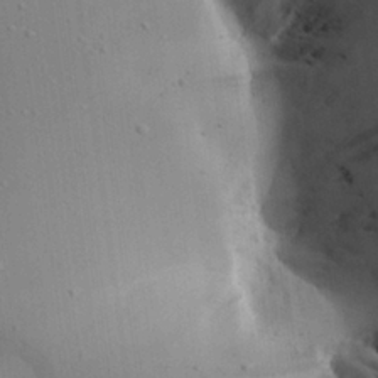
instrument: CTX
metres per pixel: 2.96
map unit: Aa
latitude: 25.3859
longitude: -137.0459
